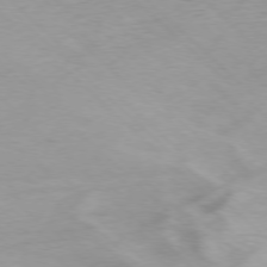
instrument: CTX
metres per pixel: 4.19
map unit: Ap
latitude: -77.7289
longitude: -64.2900
